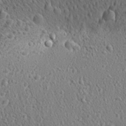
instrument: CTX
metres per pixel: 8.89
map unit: Aa
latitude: 27.8206
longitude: -142.2523
